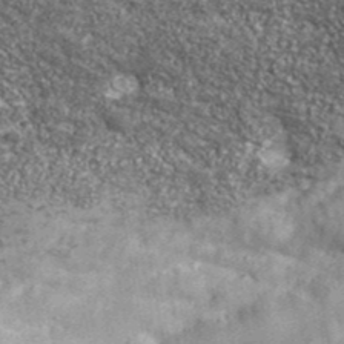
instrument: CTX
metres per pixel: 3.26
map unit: eHh
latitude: 43.0459
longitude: -90.3089
